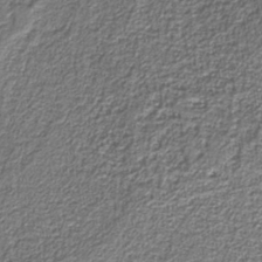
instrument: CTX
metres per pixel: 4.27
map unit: eAb
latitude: -39.8234
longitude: 51.2943
